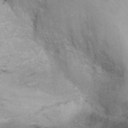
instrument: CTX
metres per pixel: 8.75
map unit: Ht
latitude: 4.0633
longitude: -28.4412
